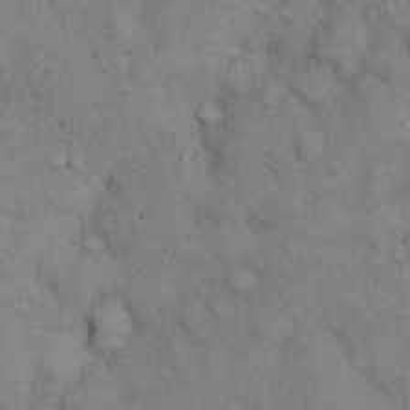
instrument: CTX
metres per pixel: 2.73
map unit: eHh
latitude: 15.0837
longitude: -63.7261
